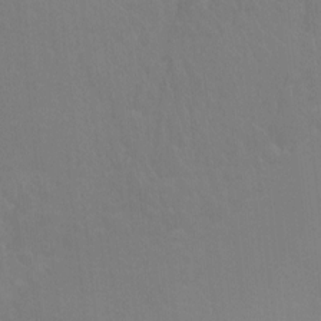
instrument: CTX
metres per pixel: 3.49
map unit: Ht
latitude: -3.0108
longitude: -17.6883
